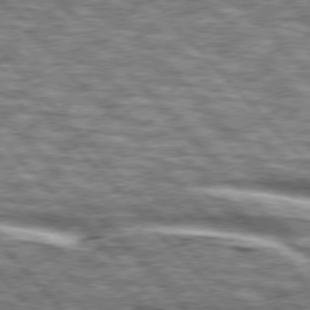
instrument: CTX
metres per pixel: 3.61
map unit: lApd
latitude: 76.3278
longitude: -82.9702
